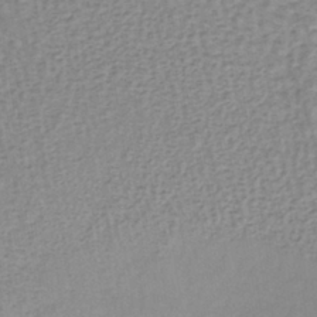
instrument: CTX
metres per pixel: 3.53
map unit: lHb
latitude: -37.7666
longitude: 60.5574
